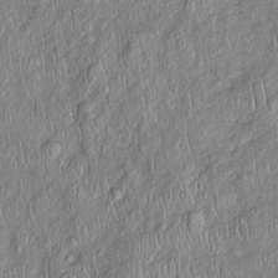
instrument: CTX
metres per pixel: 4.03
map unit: Htu
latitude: -5.6910
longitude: 155.3887
